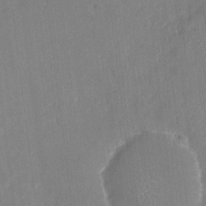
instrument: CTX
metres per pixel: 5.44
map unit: HNhu
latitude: 6.4790
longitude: 3.0486
